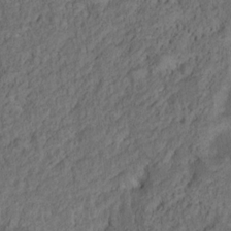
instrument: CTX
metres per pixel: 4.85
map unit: Nhu
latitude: 10.8569
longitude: -26.7435
